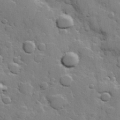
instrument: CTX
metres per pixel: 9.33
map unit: Hve
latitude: 23.9717
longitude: 148.8408
